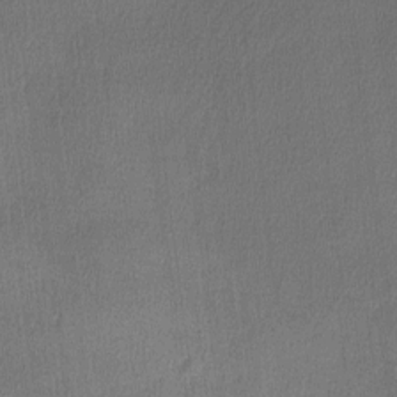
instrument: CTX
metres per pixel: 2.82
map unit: lHvf
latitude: -11.5588
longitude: -99.5182
